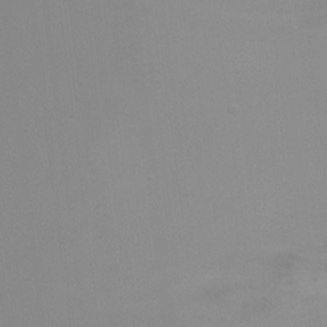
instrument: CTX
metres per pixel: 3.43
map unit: Ht
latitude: -7.0108
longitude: -32.4601
